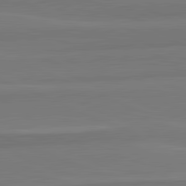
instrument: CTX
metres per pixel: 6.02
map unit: lApd
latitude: 82.5545
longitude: 156.9919
